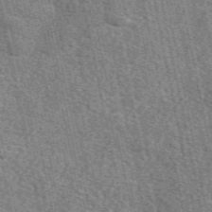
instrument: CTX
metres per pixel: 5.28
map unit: eAb
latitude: 50.5734
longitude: 112.4818
